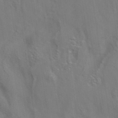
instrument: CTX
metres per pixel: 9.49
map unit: eAb
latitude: 34.6112
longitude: 111.5399
